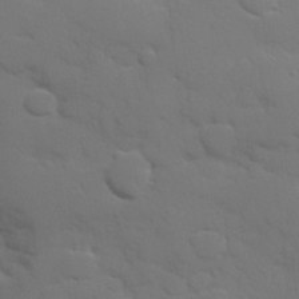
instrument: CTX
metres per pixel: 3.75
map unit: Hve
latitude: 24.8380
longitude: 148.4629
